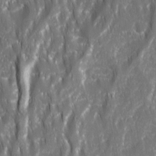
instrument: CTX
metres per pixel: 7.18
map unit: Ave
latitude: 15.6505
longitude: -134.0255
